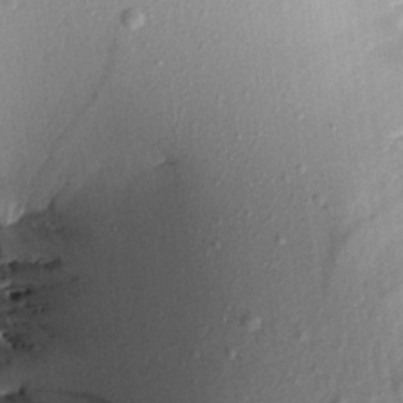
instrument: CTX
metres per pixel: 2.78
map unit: Aa
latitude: 17.7828
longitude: -145.2537
